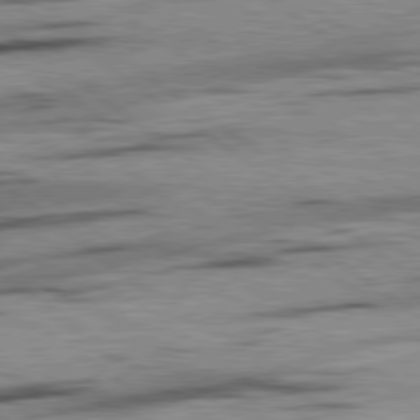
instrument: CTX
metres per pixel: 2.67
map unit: Hpe
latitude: 79.1026
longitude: -154.8758
